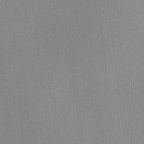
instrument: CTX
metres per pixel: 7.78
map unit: HNhu
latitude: 8.4412
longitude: 13.8800
